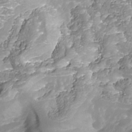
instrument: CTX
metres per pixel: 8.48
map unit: Nhu
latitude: -38.7085
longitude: -85.4427
